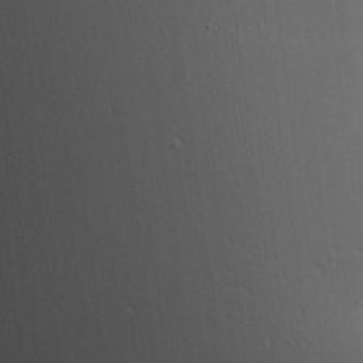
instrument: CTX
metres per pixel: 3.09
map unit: Hve
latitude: 3.4615
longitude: -121.6316
